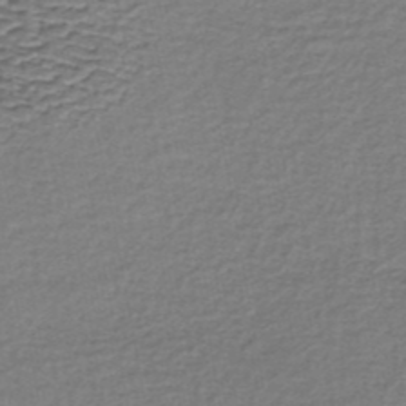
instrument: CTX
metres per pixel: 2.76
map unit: lHb
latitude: -35.3888
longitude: 60.8975
